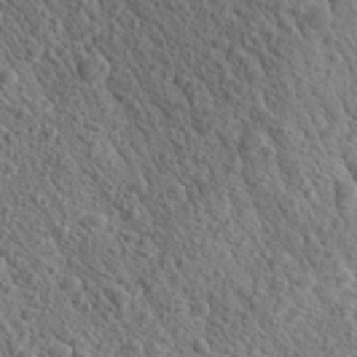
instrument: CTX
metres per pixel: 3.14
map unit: Aa
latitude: 27.7261
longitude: -142.5168
